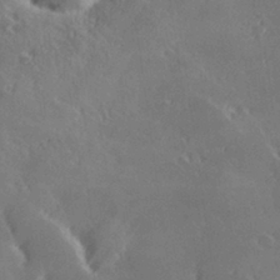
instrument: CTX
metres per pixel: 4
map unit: Hve
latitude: 28.0822
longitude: 145.6911
